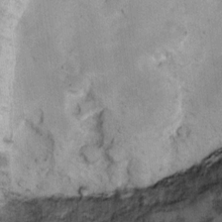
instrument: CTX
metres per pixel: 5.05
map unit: Ht
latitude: 8.4979
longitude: -36.5734
